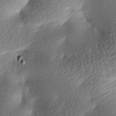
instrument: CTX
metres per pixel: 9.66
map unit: lAa
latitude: -8.4062
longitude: -126.5546
